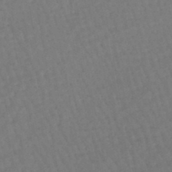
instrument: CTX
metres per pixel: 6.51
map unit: eHb
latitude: -46.5573
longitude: 80.6519
